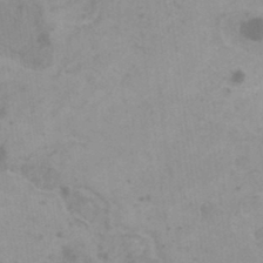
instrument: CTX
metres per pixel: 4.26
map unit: HNhu
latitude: -0.0283
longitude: 3.8044
